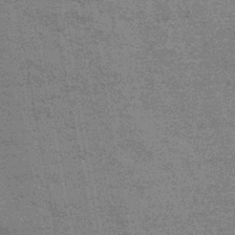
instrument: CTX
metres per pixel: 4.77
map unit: HNhu
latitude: -43.7855
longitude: 90.3873
